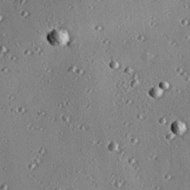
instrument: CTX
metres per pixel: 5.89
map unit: eHh
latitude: 23.6505
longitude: -90.5924
